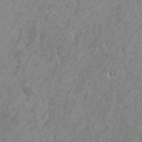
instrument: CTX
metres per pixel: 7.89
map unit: HNhu
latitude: -0.0472
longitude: 4.7085
